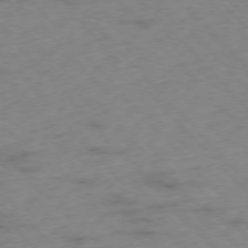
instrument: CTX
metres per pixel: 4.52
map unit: Hpe
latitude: -76.4818
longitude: -17.1403
